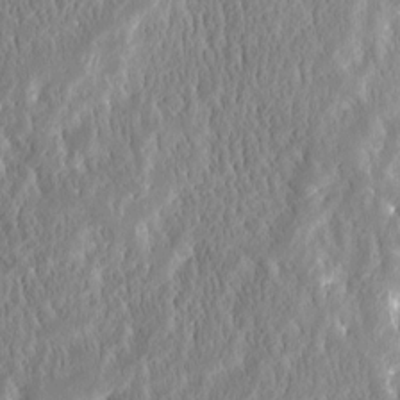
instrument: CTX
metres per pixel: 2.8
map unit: Htu
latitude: -3.8233
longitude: 174.5573
